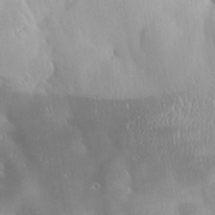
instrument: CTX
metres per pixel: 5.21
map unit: Aa
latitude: 32.8002
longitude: -141.4048
